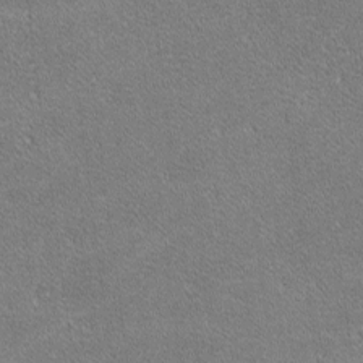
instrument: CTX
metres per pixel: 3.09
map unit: lHvf
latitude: -11.5021
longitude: -105.0270
